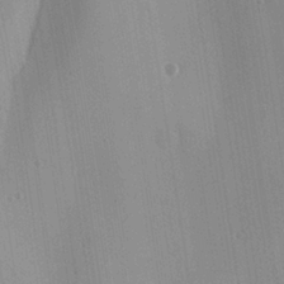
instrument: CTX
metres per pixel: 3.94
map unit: Ave
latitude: 23.4048
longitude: -136.2523
